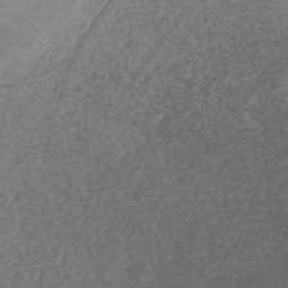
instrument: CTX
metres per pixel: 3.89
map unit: lHb
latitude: -44.5952
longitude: 64.7463
